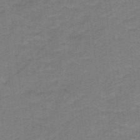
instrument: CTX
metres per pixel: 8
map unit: lHb
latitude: -41.6722
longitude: 54.0472
